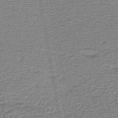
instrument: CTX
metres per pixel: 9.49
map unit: lHb
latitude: -43.6910
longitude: 62.3495
